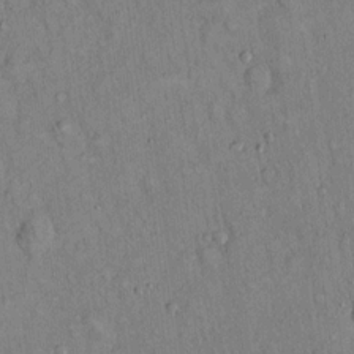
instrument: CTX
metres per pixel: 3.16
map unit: Hto
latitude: 14.1389
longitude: -58.5357
